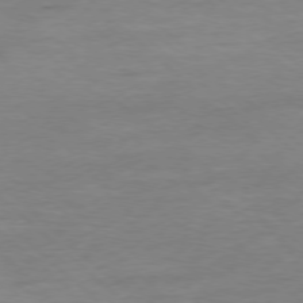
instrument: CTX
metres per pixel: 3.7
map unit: Ap
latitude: -78.0472
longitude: -88.1767
